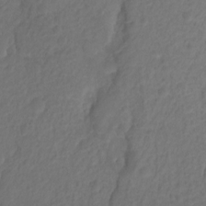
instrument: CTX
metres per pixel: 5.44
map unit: Ht
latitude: 0.6679
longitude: -34.8758
